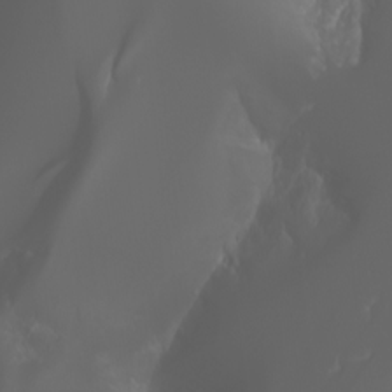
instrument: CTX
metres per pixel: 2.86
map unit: Htu
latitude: -1.4833
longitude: -75.2915
